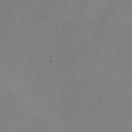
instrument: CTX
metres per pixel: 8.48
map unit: Nve
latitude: -22.9164
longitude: 106.2740
